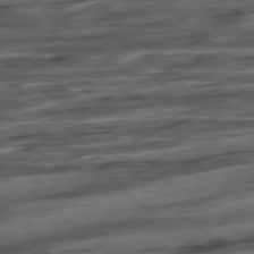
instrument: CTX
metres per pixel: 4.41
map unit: Hpe
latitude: -79.0864
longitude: -18.4979
